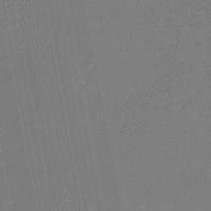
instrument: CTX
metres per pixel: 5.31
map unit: eHb
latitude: -47.0108
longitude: 80.3684
